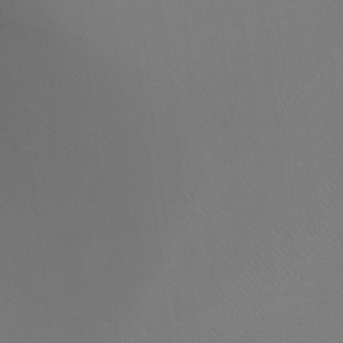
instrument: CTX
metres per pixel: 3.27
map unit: Ht
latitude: -2.7841
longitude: -18.9324
